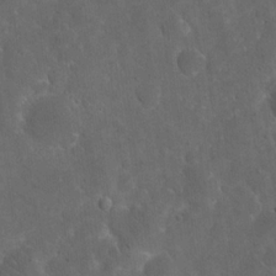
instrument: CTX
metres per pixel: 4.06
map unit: eHh
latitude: 19.5371
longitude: -63.7639
